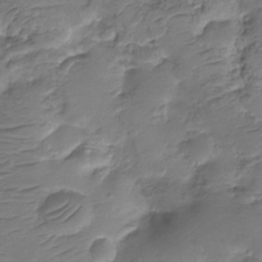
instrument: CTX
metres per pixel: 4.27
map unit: HNhu
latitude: -21.3131
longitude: 84.8408
